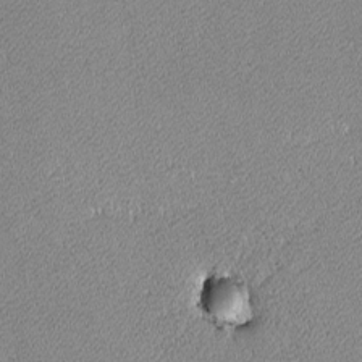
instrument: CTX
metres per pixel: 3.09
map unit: lAvf
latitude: -8.7274
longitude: -112.4790
